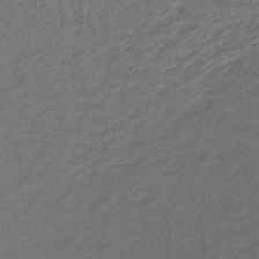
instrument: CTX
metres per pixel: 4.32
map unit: lHb
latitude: -33.1054
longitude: 65.0109
